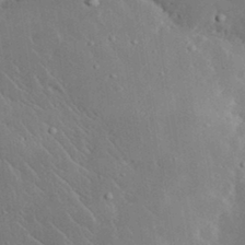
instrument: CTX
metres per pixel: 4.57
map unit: lHvf
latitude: 32.4223
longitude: -85.6694
